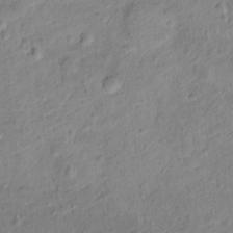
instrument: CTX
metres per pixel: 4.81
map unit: Ht
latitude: 12.2334
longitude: -38.8758
